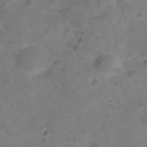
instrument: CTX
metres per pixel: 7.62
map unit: Hve
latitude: -28.9542
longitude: 92.6141
